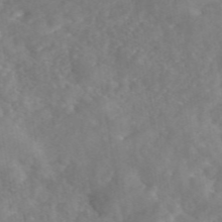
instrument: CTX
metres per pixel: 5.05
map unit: eAb
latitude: 46.4979
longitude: 126.8974
